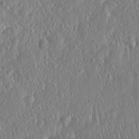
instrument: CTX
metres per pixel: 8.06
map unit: Htu
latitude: -5.3509
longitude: 173.6344
